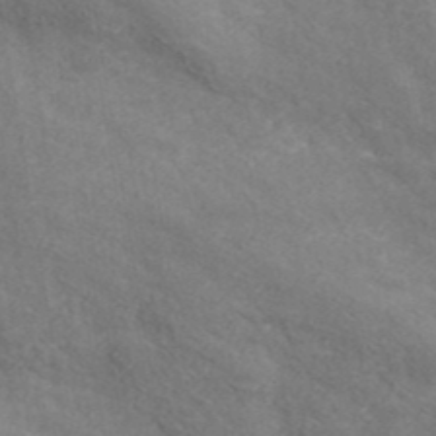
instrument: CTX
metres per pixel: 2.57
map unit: ANa
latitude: 41.3670
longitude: 26.7274
